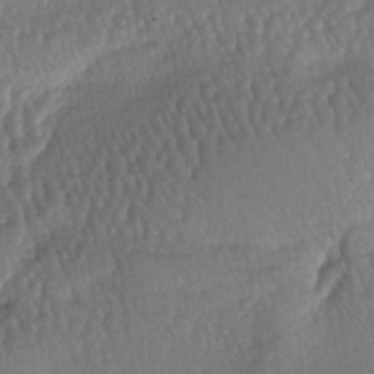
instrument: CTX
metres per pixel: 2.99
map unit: lAa
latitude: -5.7666
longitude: -126.7435
